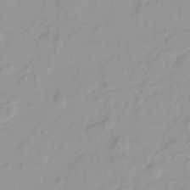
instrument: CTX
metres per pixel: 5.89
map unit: HNhu
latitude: -4.8597
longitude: 14.2929
